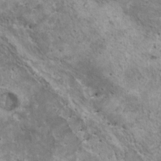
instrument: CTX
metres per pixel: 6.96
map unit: HNhu
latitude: 3.4048
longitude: 5.2187
